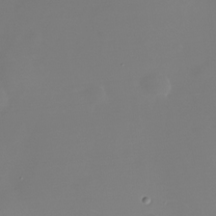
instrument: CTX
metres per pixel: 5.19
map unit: Nhu
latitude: -28.4629
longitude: -79.0648
